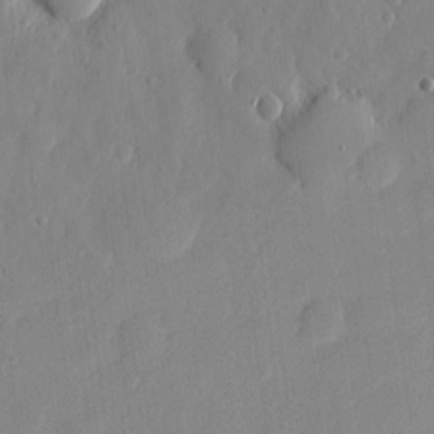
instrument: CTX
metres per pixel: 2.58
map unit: eHh
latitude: 6.0822
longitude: -72.6113
